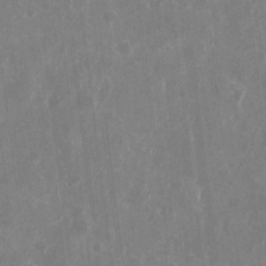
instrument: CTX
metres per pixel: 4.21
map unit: eHh
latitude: 10.2523
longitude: -71.3293
